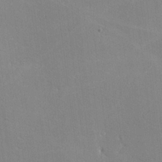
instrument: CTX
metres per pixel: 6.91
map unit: lHvf
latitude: -11.4454
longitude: -102.0633
